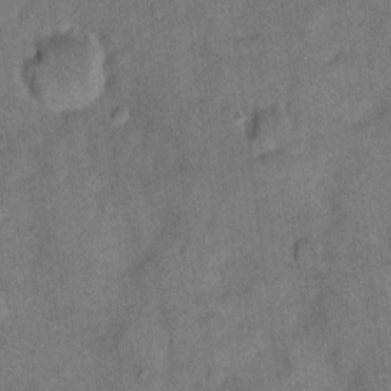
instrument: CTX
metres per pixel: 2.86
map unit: eHh
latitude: 10.2523
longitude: -63.8773
